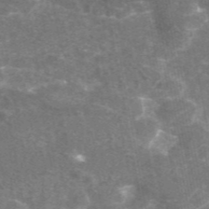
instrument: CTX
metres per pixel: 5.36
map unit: eAb
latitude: 45.9528
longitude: 119.7289
